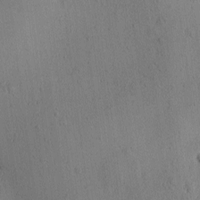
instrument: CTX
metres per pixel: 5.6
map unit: Ave
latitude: -10.1417
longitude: -121.7828
